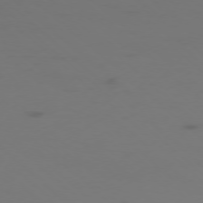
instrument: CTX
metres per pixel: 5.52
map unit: Ap
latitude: -76.7463
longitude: -67.9906
